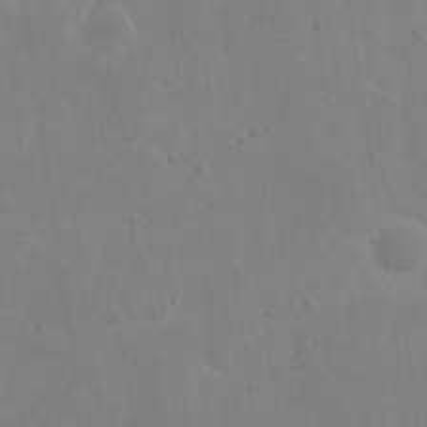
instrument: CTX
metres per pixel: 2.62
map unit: eHh
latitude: 21.2537
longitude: -69.0648
